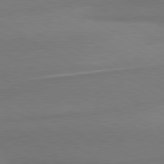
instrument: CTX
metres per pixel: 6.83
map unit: lApd
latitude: 80.1200
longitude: 177.1053
